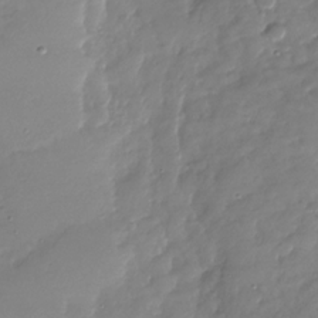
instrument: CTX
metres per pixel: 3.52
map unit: Nhu
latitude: -28.5385
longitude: -61.9528
